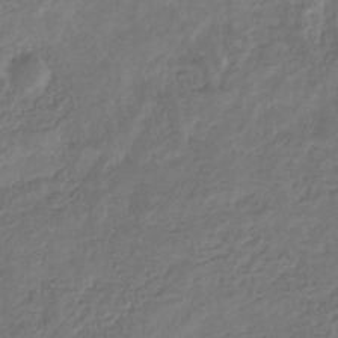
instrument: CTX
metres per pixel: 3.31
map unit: eHb
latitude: -31.8422
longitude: 73.0675
